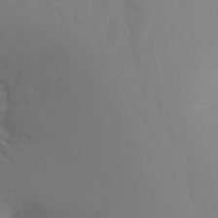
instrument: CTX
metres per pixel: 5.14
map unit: Ht
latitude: -13.3132
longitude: -44.5734
